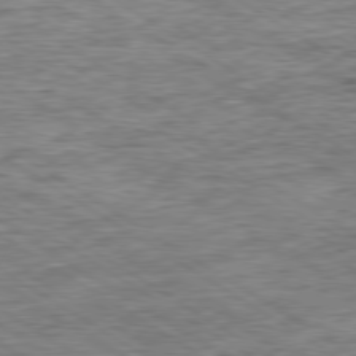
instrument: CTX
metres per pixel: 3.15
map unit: Ap
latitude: -80.0850
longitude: -48.4979
